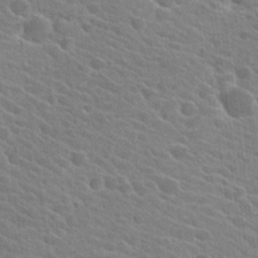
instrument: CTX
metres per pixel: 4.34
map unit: Hto
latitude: 25.2725
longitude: -40.9324
